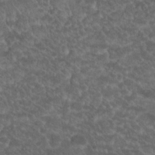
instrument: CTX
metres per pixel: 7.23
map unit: Hto
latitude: 19.5371
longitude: -35.9528
